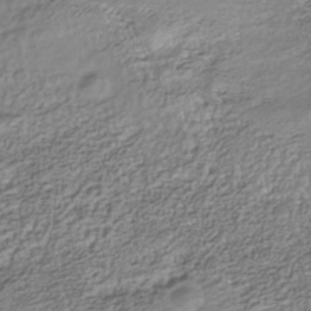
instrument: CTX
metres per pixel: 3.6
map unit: Nhe
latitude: -40.6329
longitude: -100.6302
